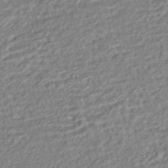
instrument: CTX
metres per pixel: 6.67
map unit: HNhu
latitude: -44.0472
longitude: 101.7666
